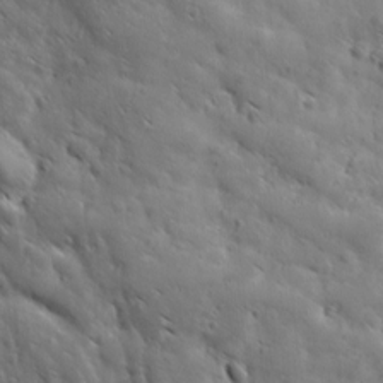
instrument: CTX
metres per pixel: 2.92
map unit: Ave
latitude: 12.2523
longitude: -105.4049
